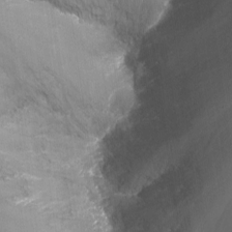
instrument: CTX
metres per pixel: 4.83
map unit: Nhu
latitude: -14.3684
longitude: -62.9703
